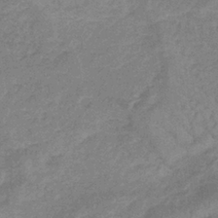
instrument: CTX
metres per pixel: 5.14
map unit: lHb
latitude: -33.2565
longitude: 69.1620
